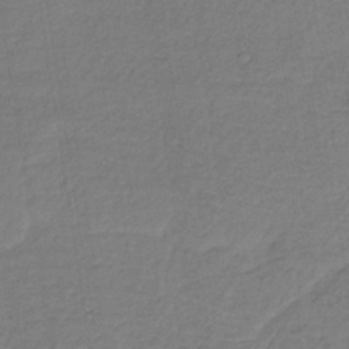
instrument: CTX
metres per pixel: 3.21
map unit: HNb
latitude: -34.4440
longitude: 63.4454
